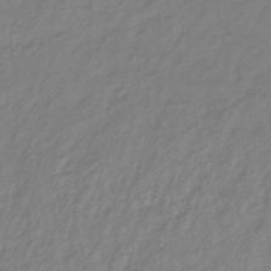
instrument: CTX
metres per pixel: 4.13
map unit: lHb
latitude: -37.3131
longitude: 70.2551
